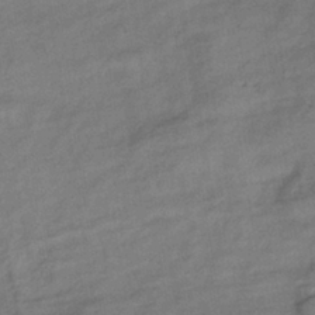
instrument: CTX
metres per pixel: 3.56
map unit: lHb
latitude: -37.9556
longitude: 71.3132
